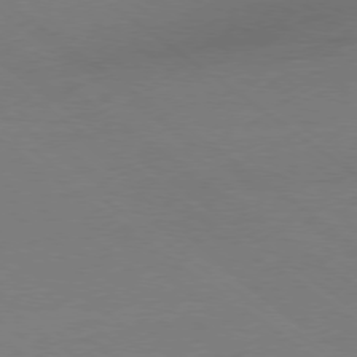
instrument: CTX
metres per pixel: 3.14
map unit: Ap
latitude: -78.8219
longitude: -97.9906
